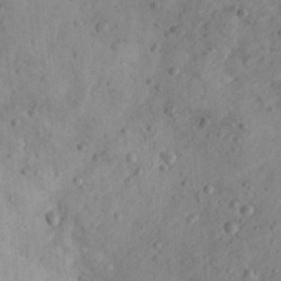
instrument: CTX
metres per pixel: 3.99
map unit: Hto
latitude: 12.7435
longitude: -38.5924
